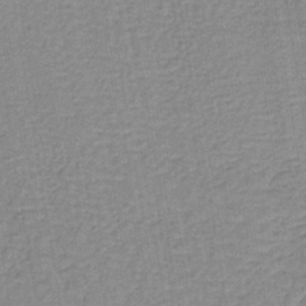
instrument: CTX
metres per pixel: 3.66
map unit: lHb
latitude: -40.1417
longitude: 60.4818
